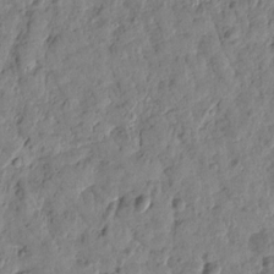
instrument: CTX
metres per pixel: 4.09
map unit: Htu
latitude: 1.7449
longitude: 179.9178
